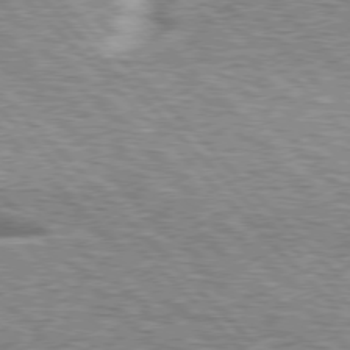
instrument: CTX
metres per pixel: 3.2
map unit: lApd
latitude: 76.0444
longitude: -58.6491
